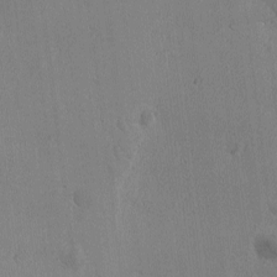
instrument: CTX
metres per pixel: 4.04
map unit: Ave
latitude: -8.3684
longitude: -122.0255
